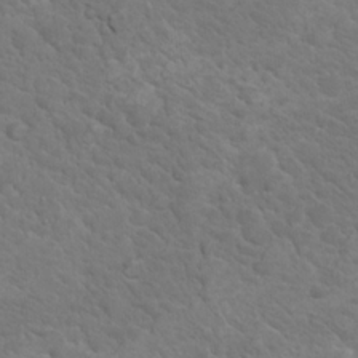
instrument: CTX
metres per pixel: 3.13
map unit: Nhu
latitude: 17.3860
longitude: -33.3104
